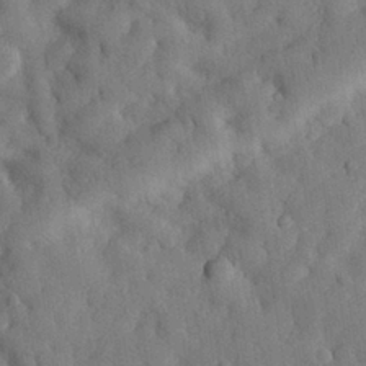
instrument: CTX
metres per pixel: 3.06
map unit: eHh
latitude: 28.5734
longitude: -76.0444
